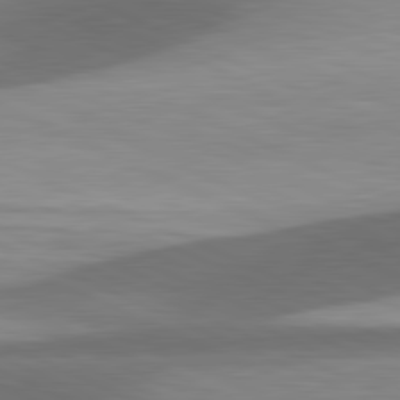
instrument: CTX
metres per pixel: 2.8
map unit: lApd
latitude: 81.5371
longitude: 138.5196
